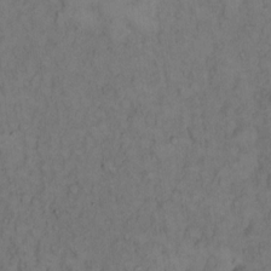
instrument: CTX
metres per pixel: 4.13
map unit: eHh
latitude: 14.3090
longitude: -62.0633
